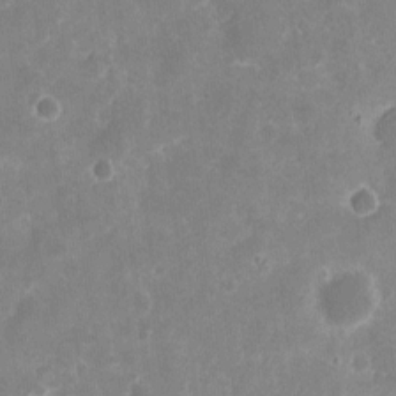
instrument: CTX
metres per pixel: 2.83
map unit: eHh
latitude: 10.1767
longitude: -71.7449
